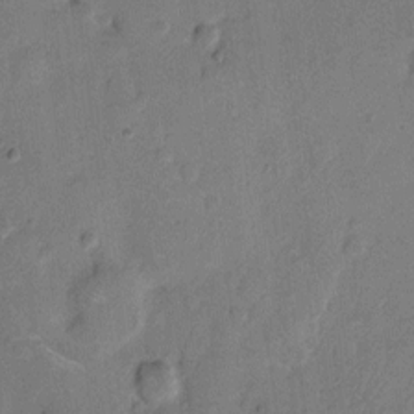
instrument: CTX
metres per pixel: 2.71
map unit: Hto
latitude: 7.4048
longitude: -62.4412
